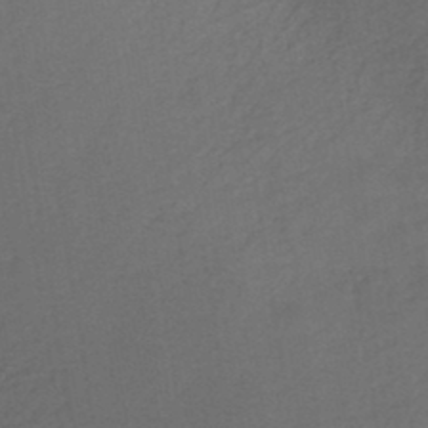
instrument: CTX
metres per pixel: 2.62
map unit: HNb
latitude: -44.1417
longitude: -39.4993
